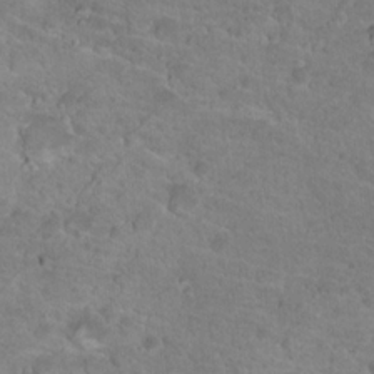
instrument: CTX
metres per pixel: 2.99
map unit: Hto
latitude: 18.0444
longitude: -34.4979
